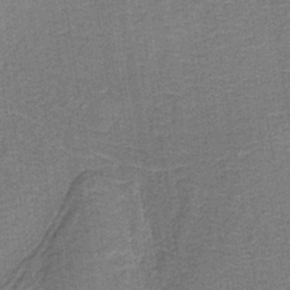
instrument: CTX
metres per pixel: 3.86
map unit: HNb
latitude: -39.1431
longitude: 50.2550
